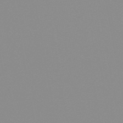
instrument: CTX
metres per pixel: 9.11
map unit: HNb
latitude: -53.9745
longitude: -49.3482
